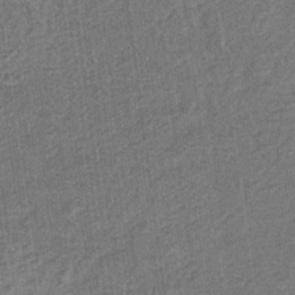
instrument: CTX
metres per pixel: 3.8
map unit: eHb
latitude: -36.1983
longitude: 79.9178
